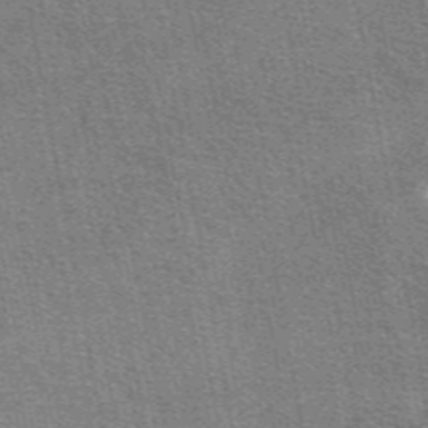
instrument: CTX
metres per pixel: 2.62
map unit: eAb
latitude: 48.7246
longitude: 114.8408
